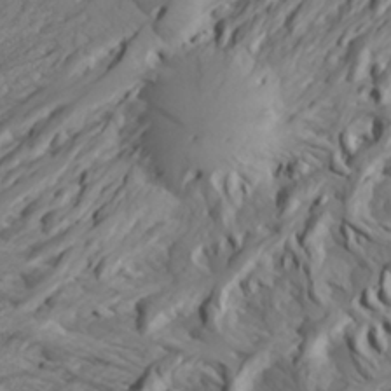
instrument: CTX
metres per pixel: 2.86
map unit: Aa
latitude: 26.6491
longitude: -144.8758
